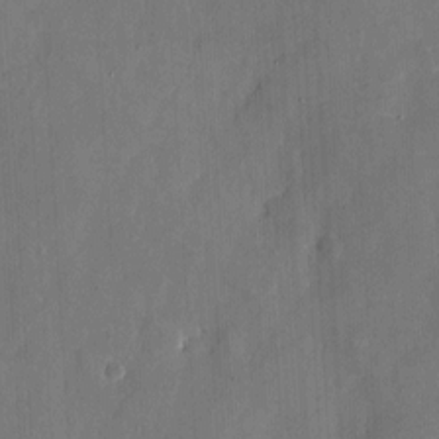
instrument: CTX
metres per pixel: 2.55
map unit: eHh
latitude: 5.9906
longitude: -68.8569
